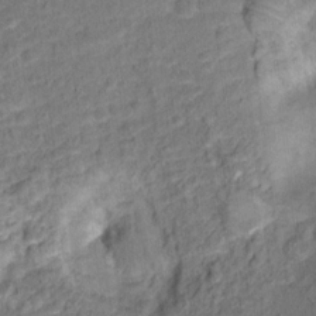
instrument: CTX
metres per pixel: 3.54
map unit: Hto
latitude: 14.9703
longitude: -39.3104
